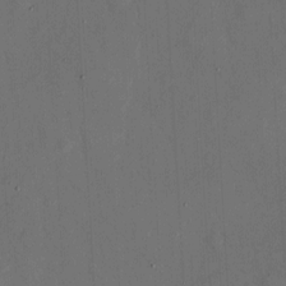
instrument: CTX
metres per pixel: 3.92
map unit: eHh
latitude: 5.2537
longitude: -68.8947
